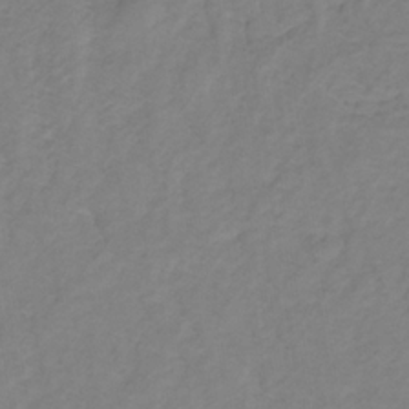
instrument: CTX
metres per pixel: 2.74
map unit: lHb
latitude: -31.5588
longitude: 65.1242
